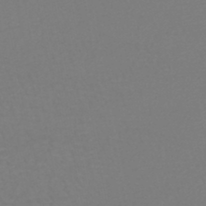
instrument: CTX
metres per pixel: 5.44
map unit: HNhu
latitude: -48.1228
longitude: 103.5210
